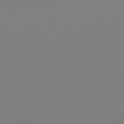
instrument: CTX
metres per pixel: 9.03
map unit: Hpe
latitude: -72.8030
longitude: 10.5385
